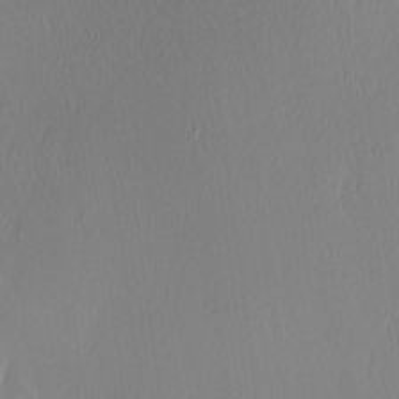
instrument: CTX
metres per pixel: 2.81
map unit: Hve
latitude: 12.5924
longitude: -90.7435
